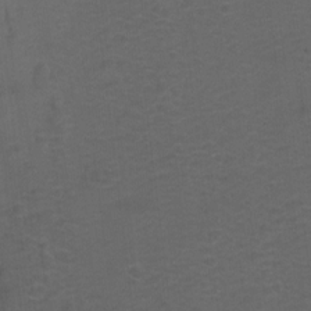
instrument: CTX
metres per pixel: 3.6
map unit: Hto
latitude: 4.9703
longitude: -32.5357
